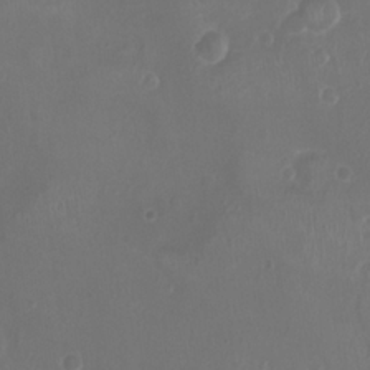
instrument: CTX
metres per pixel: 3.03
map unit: Ht
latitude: -1.6533
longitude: -19.6882
